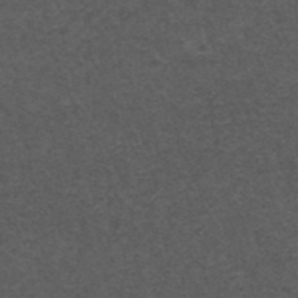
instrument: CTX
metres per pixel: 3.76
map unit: ANa
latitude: 42.5168
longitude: 28.1984
